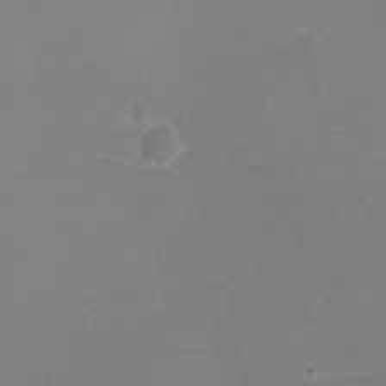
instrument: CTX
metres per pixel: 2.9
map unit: eHh
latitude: -3.6154
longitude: -76.2711
